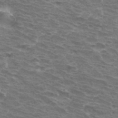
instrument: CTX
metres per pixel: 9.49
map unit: Hto
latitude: 32.7246
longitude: -41.4237
